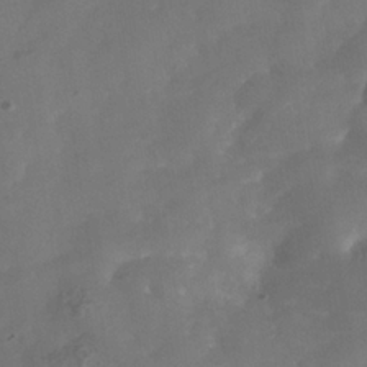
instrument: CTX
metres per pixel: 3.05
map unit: Nhe
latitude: -37.5966
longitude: -117.5938
